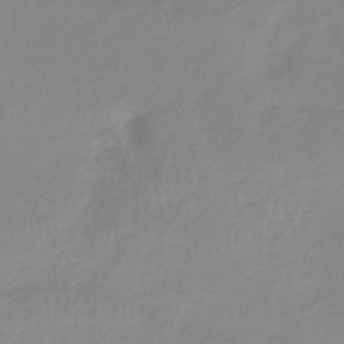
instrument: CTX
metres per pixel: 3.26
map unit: lHb
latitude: -40.7274
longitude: 72.0472
